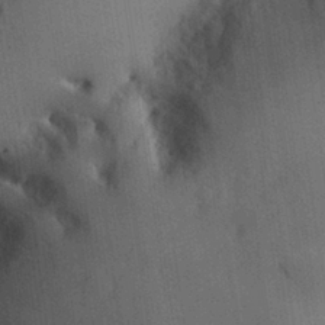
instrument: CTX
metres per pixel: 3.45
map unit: Hve
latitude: 26.9892
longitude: 147.6722
